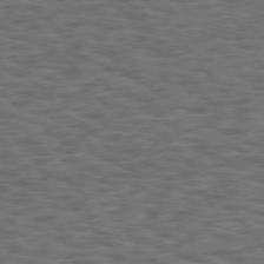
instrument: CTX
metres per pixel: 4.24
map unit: Hpe
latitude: 75.2915
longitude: -135.7449
